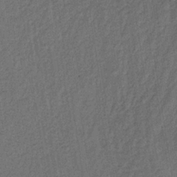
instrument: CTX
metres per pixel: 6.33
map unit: lHb
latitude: -35.8611
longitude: 71.0864
